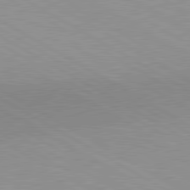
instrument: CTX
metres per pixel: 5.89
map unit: lApd
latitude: 80.6301
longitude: 150.7841
